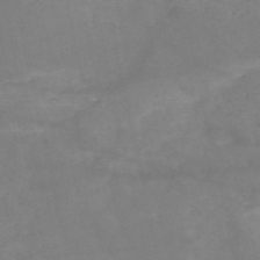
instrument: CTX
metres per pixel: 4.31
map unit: HNb
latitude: -50.5385
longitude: -39.1781
